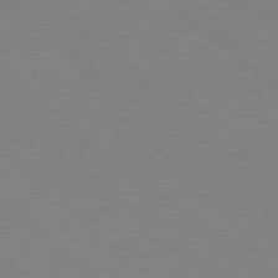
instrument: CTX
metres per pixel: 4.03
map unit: Hpe
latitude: 78.7247
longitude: -165.4237
